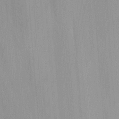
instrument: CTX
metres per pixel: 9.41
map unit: Nhu
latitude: -6.1417
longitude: -68.0444
